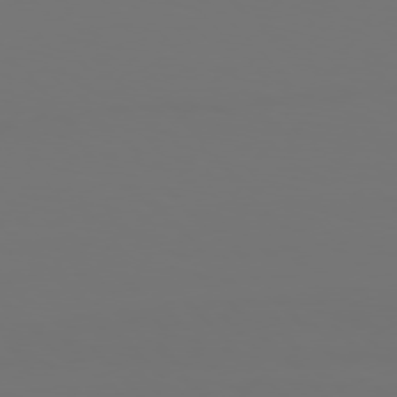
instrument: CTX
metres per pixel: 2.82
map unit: Hpe
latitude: 76.8380
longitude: -133.6694
